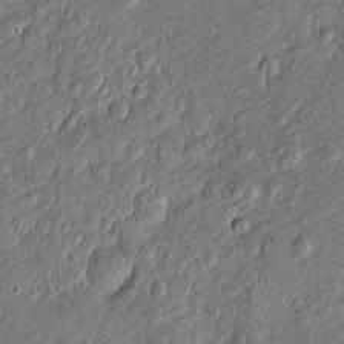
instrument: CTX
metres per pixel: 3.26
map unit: Htu
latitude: -7.2187
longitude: 176.7841
